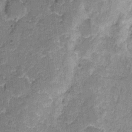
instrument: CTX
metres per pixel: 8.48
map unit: eHh
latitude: 8.1200
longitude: -63.8962
